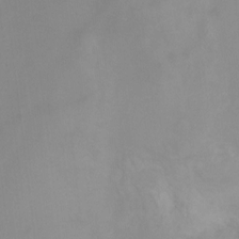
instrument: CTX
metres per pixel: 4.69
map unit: Ht
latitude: -0.2740
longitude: -35.1403
